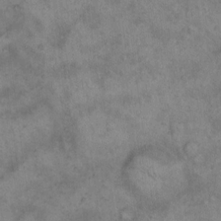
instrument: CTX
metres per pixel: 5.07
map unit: eHh
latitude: 14.1011
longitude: -64.4223
